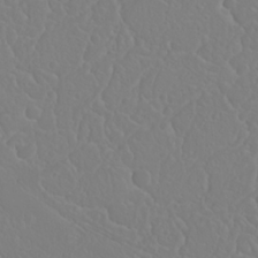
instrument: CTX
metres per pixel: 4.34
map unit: Nhu
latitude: 23.5371
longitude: -64.0822
